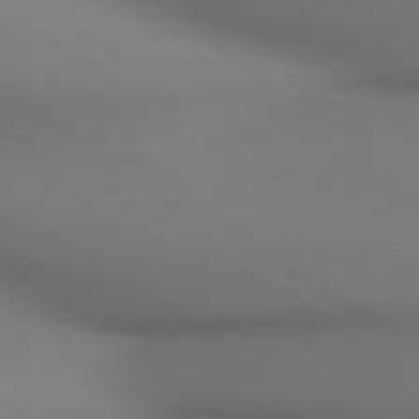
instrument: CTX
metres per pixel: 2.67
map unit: lApd
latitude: 80.4412
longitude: 138.6141
